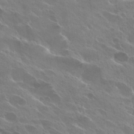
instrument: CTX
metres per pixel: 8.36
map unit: Hto
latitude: 27.6883
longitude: -40.7435
